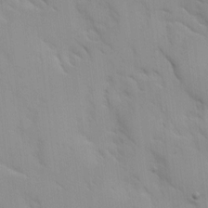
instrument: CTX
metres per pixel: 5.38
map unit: Ave
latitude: 9.0648
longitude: -103.4426
